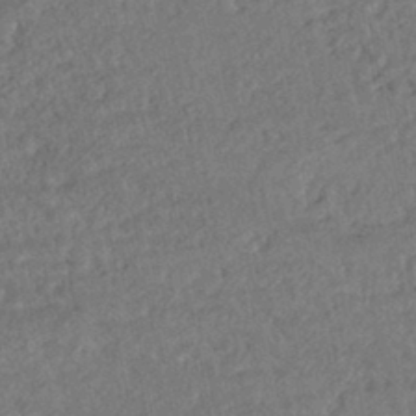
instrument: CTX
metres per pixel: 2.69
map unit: HNhu
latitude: -45.0864
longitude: 100.3684
